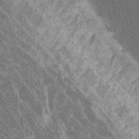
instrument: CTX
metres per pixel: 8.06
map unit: Htu
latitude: -11.3510
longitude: -73.7639
